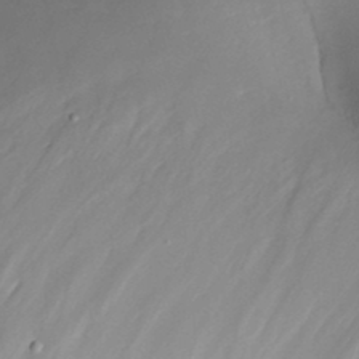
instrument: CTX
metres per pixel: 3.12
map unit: eHh
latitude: -5.0297
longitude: -78.1767
